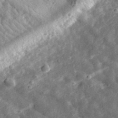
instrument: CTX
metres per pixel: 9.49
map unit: eHh
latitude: 34.0255
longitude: -79.0648
